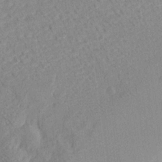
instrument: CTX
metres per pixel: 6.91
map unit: Ave
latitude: 18.6679
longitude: -140.3656
